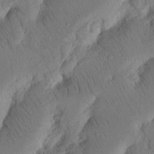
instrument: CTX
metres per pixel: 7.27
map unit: Nhu
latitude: 16.3467
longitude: -75.3860
